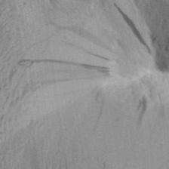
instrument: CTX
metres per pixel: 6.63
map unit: Aa
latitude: 30.6491
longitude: -136.9514
